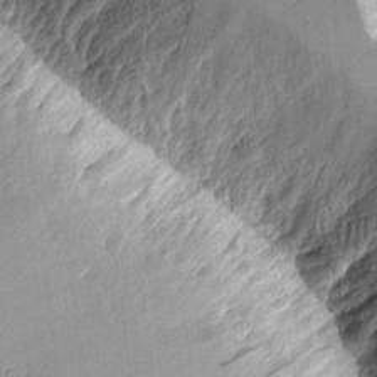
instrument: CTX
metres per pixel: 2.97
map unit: Aa
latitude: 9.0648
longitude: -128.9136
